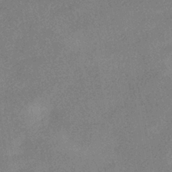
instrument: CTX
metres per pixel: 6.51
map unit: HNhu
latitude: -40.5574
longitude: 98.1984
